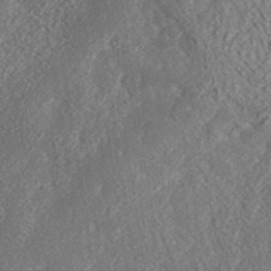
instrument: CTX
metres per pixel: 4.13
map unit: ANa
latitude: 35.6694
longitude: 14.8786
